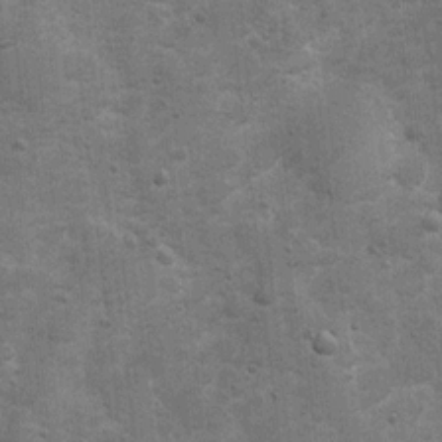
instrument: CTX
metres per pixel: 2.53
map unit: Ht
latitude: 4.4601
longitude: -22.6868
